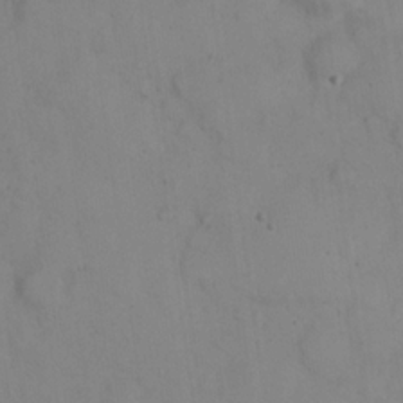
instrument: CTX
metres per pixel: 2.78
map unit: eHh
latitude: 22.8380
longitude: -59.8583
